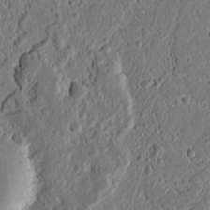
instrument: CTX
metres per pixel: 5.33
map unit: Ht
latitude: 11.7072
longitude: -75.7072
